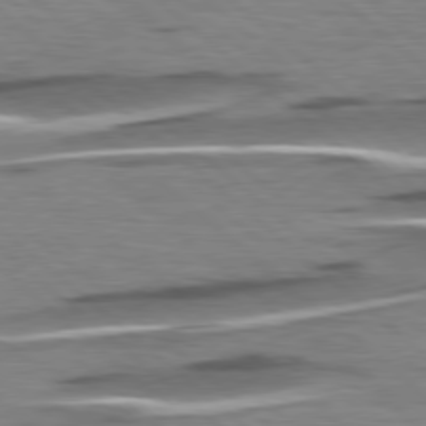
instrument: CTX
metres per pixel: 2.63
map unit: lApd
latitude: 78.1956
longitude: -56.0822
